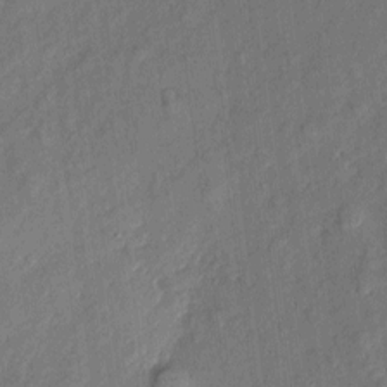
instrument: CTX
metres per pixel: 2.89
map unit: eHh
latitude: 5.5560
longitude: -73.3482
